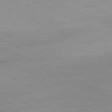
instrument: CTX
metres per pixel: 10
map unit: Ap
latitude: -81.1431
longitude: -94.0255
